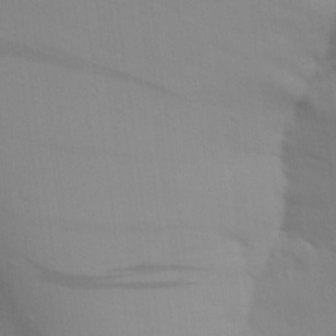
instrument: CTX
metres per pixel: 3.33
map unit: Aa
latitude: 29.0836
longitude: -134.8380
